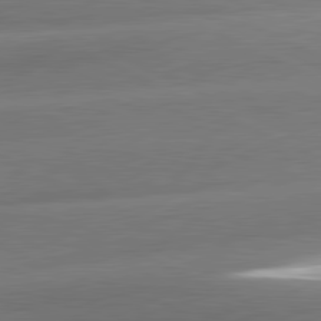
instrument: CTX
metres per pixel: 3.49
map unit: lApd
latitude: 81.2159
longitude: -159.4427
